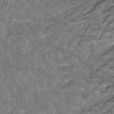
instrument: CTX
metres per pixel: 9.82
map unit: Htu
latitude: -5.5021
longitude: -73.6316
